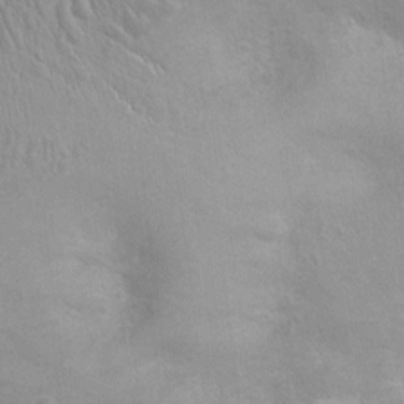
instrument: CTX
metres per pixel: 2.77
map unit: Ht
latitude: -2.6518
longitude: -15.8584
